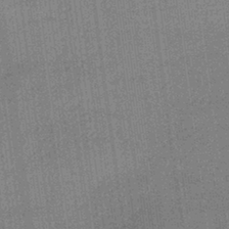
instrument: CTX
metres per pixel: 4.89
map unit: lHb
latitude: -40.0472
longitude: 69.6721
